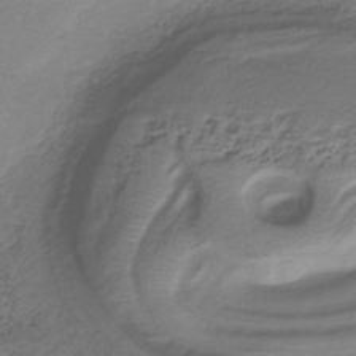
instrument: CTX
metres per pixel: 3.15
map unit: lHb
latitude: -35.0297
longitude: 61.5021
